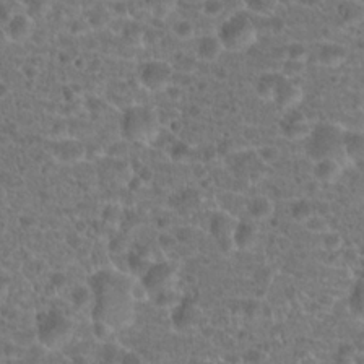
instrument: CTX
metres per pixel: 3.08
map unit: Hto
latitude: 19.1403
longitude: -40.9702
